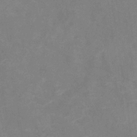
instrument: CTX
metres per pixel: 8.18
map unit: eHb
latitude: -36.5007
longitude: 73.6911
